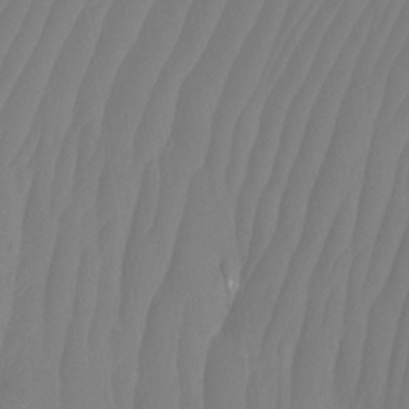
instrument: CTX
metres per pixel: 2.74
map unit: Htu
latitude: -12.5007
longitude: -48.4979
